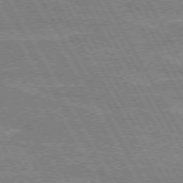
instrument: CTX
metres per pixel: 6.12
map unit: lApd
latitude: 72.6302
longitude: -55.2915
